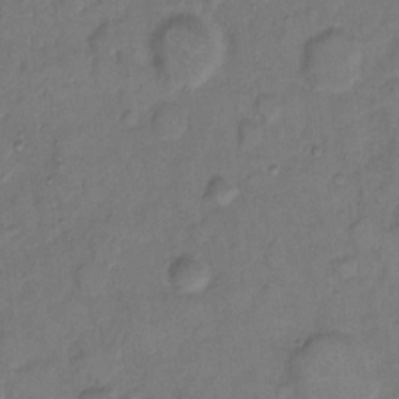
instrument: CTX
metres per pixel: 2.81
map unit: eHh
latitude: 9.3104
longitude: -62.1578
